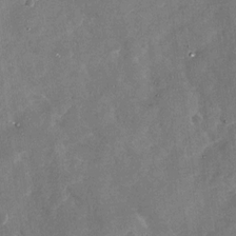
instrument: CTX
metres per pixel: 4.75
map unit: Nhu
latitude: -28.1228
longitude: -76.2900
